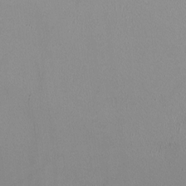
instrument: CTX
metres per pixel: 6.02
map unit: HNhu
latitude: -0.5574
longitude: -0.4034
